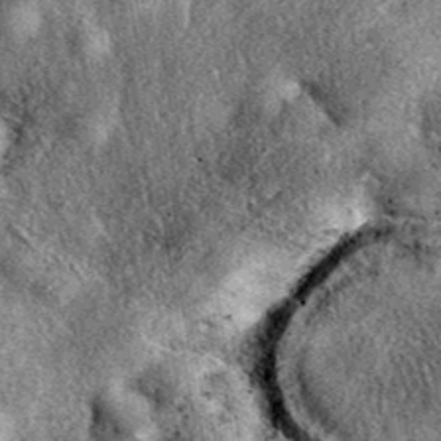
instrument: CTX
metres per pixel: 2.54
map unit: eAb
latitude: 39.8205
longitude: 107.9745
